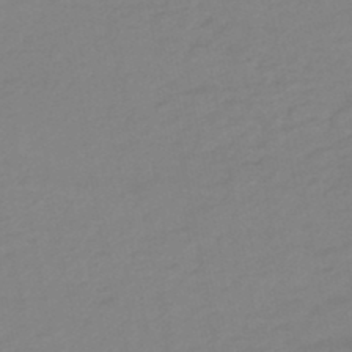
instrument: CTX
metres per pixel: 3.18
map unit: eHb
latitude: -46.8408
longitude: 89.1431
